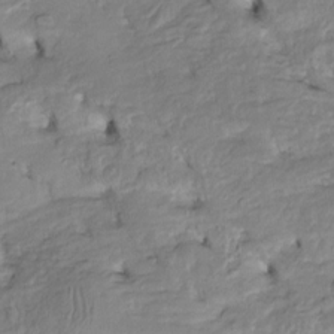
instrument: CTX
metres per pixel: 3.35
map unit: Htu
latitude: -5.1809
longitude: 154.1039
